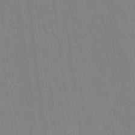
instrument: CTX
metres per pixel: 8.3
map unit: Hto
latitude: 16.1011
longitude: -57.7260
